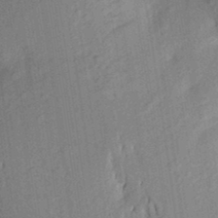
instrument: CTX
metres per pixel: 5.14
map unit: Aa
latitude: 23.1781
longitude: -150.5356
